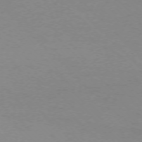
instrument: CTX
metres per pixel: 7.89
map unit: Ap
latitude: -75.8990
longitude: -82.1388
